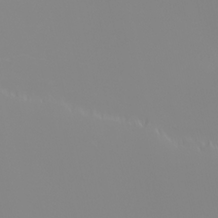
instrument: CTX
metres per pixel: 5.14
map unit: eHh
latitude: -6.2172
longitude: -85.2348
